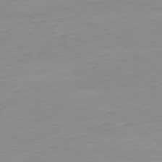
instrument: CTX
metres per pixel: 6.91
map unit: Ap
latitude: -77.9556
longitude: -67.7260
